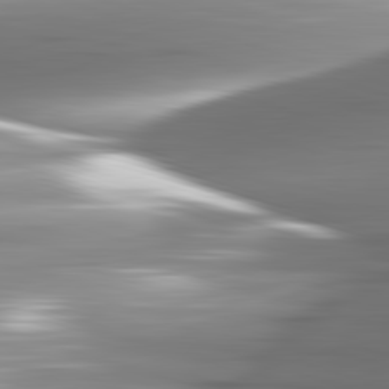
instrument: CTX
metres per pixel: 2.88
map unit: lApd
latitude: 82.7057
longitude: -141.9339
